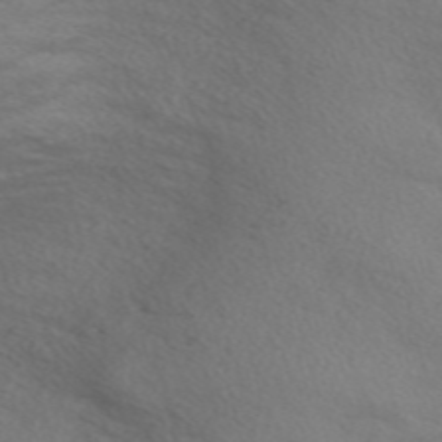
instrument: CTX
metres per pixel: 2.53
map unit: Nve
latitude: -57.6155
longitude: 54.3495
